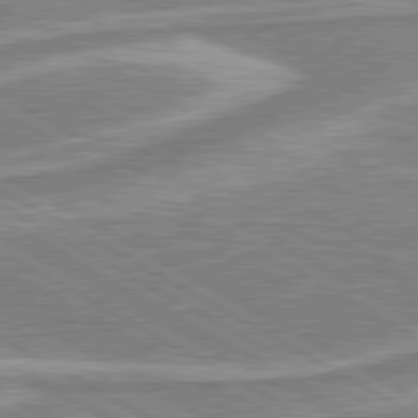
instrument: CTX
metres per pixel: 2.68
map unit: lApd
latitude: 80.1389
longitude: -178.7436
